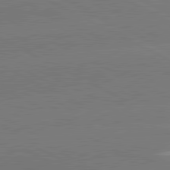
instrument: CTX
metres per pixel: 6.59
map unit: lApd
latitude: 81.4237
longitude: -153.4049
